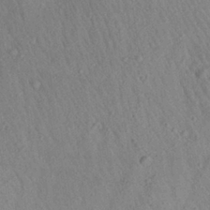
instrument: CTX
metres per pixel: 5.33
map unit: Aa
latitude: 27.1592
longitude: -141.8961
